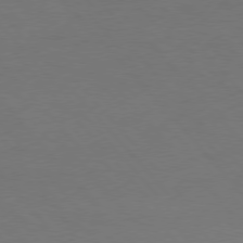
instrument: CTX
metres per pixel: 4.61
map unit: Hpe
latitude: 75.8961
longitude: -145.5182
